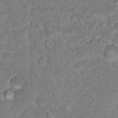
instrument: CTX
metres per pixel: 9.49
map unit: Hto
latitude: 17.0836
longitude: -37.1592
